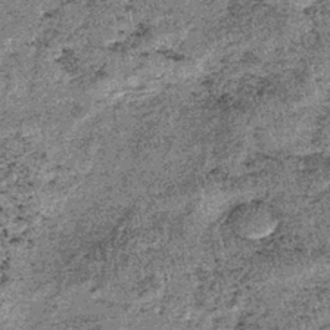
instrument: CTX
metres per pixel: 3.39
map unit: lHb
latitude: -39.8989
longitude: 67.0865
